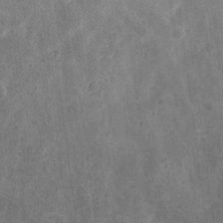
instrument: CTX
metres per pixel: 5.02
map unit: eHh
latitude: 4.7057
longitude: -71.8772
